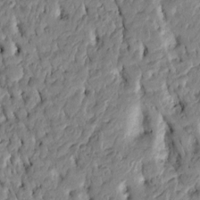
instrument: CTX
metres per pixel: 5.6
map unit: Htu
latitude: -4.0661
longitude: 156.5574
